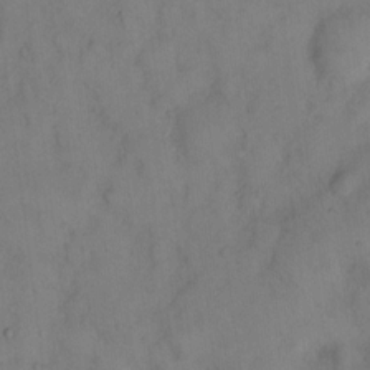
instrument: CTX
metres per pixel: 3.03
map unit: eHh
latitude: 13.2726
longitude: -62.1389
